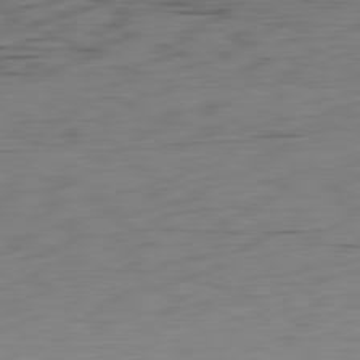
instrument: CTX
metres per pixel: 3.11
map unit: Hpe
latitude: -82.1417
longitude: 16.8219
